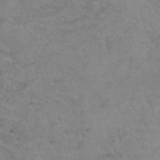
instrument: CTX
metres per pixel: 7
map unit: Hto
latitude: 39.1781
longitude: -42.8380
